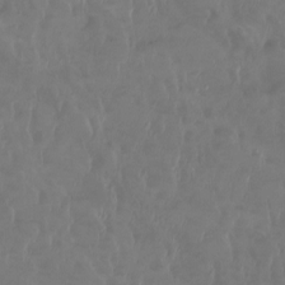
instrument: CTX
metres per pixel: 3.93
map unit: Htu
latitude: -14.6519
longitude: -46.5735
